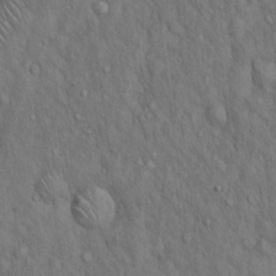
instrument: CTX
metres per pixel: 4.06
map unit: Hto
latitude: 15.7072
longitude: -58.3467
